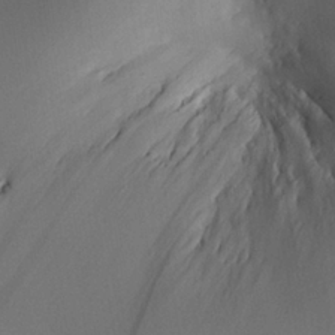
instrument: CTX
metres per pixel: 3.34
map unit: Aa
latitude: 25.6316
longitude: -133.3671
